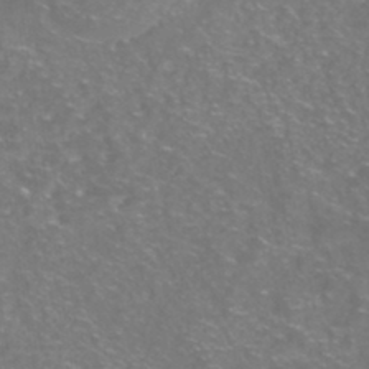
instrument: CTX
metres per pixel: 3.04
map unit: Nhe
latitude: -45.6722
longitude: 152.7652
